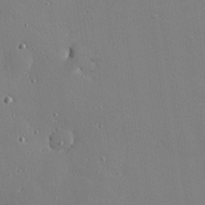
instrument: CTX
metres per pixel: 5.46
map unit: Hve
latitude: 26.4601
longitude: -92.9324
